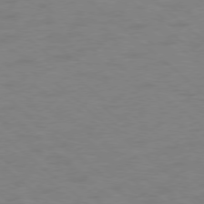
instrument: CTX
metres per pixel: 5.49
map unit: Ap
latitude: -78.5951
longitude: -68.3090
